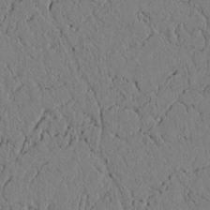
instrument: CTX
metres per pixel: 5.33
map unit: lAvf
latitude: 5.2348
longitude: 166.1795
